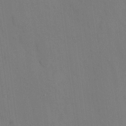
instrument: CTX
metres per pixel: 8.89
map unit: HNhu
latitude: 6.4034
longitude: 15.0865
